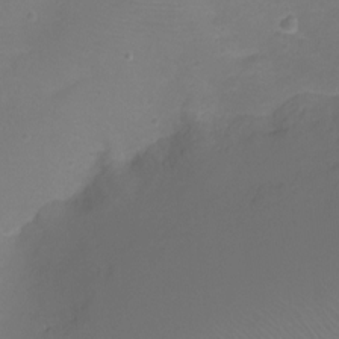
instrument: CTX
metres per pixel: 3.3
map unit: Ht
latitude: 2.0822
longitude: -34.1200
